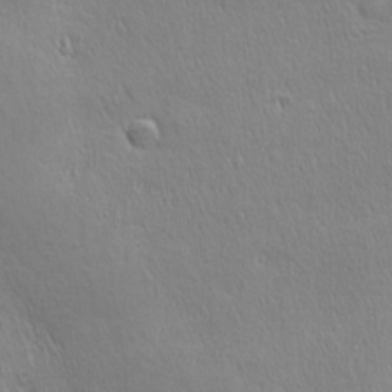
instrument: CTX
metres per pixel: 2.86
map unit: Ave
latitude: 22.4790
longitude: -136.0444
